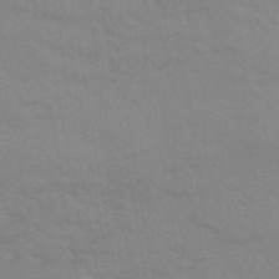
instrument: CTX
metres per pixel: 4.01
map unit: eHb
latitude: -44.1606
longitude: 86.3495
